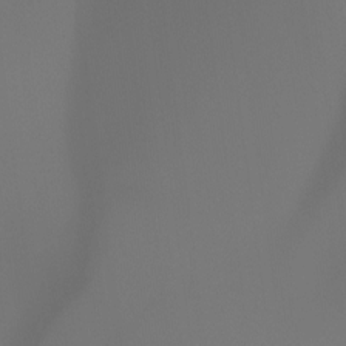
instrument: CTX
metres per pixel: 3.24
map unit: Htu
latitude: -13.3510
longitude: -71.0269
